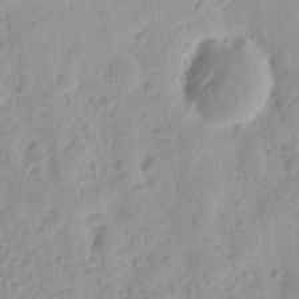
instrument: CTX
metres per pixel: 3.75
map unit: eHh
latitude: 8.5924
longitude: -74.9325
